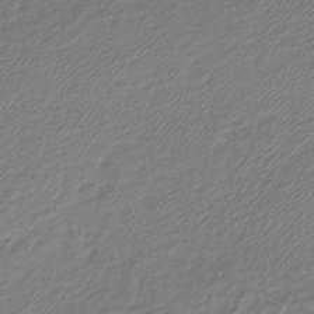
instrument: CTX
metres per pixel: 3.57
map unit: lHb
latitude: -42.4062
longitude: 61.7100
